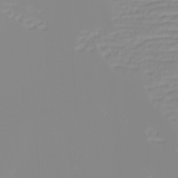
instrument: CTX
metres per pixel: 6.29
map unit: Nhu
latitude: -6.1983
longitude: -84.8002
